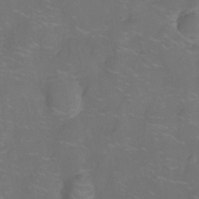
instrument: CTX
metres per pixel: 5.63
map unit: Nhu
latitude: -14.1984
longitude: -24.5923
